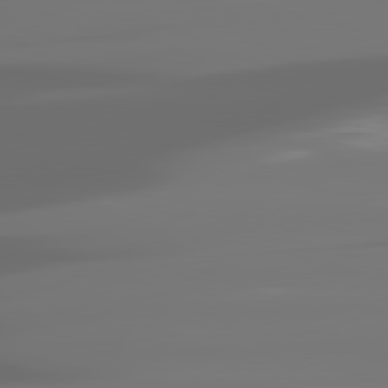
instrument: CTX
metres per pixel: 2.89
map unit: lApd
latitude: 81.5749
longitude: -144.8002
